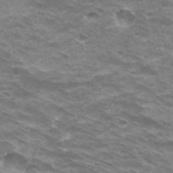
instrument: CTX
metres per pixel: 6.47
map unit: Hto
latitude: 33.1781
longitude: -42.4601
